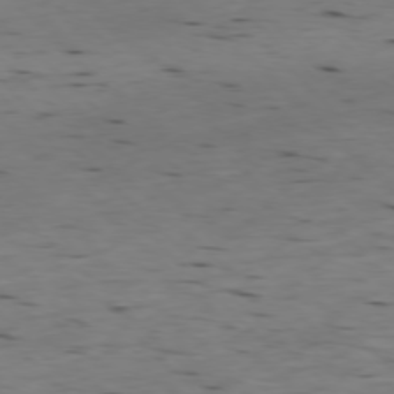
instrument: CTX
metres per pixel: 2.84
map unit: Ap
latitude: -77.4076
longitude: -89.6694
